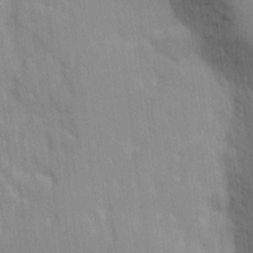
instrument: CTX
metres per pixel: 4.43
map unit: Ave
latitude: 12.6491
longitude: -101.3293
